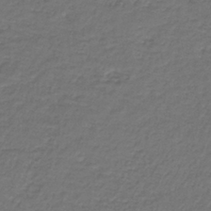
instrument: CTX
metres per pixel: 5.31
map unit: HNb
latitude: -37.3131
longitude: 50.7652
